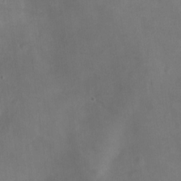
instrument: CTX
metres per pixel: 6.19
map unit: Ht
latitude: -4.7463
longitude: -19.4804
